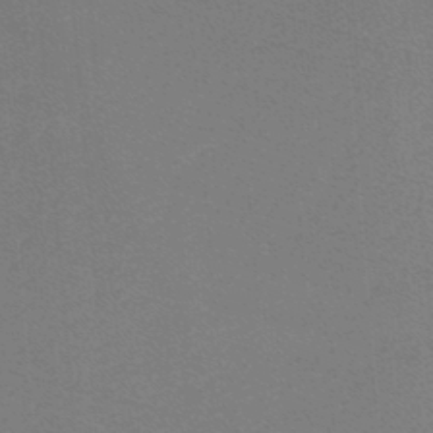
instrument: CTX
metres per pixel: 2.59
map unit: lHb
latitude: -48.5196
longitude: 64.4062
